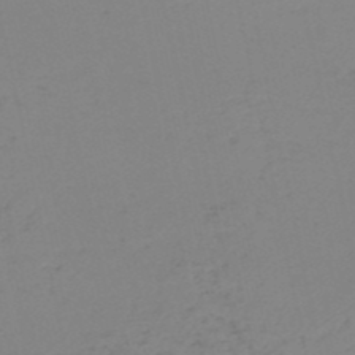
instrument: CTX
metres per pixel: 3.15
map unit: HNb
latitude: -50.8786
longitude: -54.1200
